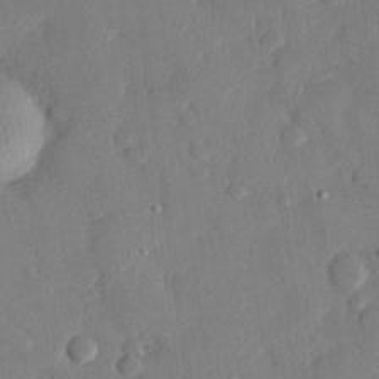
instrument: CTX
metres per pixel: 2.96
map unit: eHh
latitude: 27.1781
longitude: -80.8569
